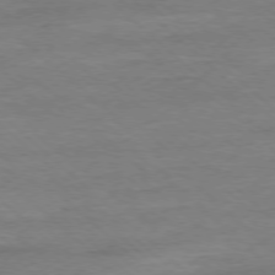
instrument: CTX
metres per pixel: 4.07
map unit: Ap
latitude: -78.1983
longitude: -88.3279
